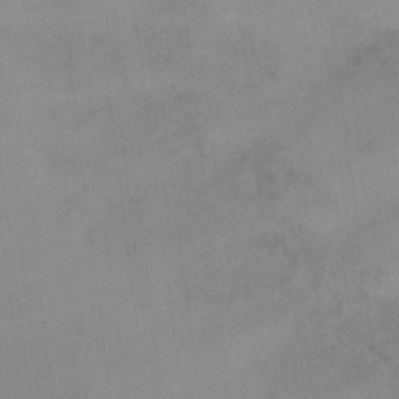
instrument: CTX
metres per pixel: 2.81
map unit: Ht
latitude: 2.4979
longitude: -33.8583
